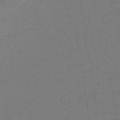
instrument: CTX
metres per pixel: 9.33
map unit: HNhu
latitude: -44.1039
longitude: 90.8408
